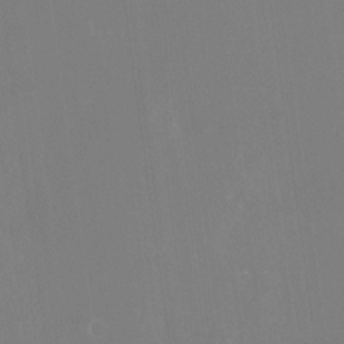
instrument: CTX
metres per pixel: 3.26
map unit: Nhu
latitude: -24.7841
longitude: -72.7058
